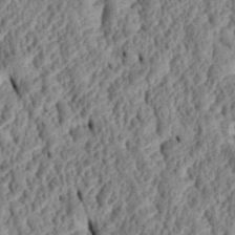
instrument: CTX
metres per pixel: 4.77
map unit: Htu
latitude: 2.0444
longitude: 149.7289
